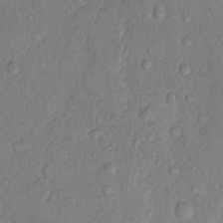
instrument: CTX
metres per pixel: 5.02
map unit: Hto
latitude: 9.8206
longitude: -58.6113
